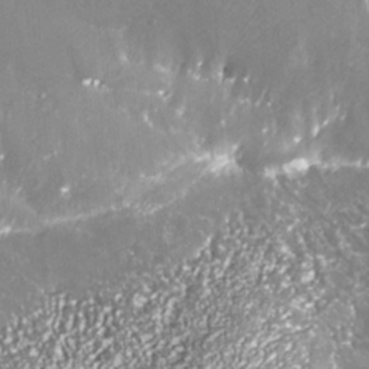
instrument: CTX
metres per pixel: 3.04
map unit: Nhe
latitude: -35.7478
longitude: -91.6505
